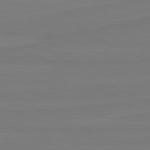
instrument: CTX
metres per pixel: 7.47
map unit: lApd
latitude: 81.7639
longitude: -178.9136
